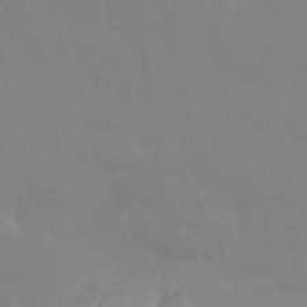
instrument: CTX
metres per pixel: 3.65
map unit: Nhu
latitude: -8.6518
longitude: -45.6883
